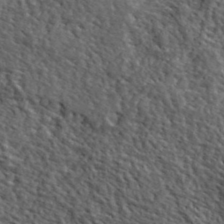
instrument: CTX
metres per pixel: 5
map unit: lHvf
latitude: 40.4223
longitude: -85.8961
